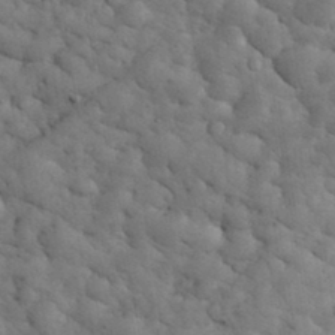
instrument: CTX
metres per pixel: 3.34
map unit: eHh
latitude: 33.6505
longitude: -67.7071
